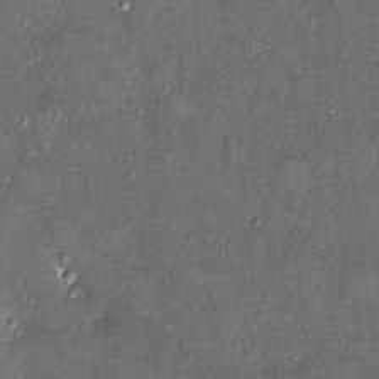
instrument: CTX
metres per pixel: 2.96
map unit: HNhu
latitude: 3.8205
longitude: 7.0675
